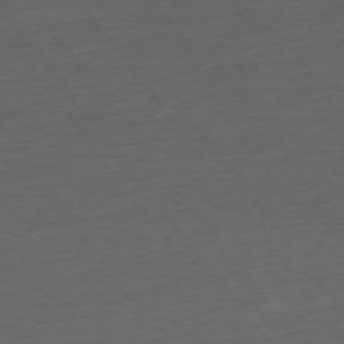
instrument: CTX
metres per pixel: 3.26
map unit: Ap
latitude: -75.9367
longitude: -89.2348
